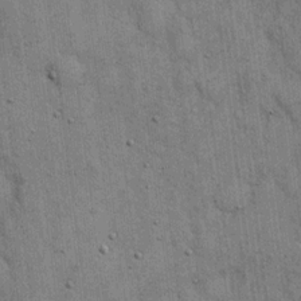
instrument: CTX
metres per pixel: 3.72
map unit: eHh
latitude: 15.6883
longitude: -62.7813
